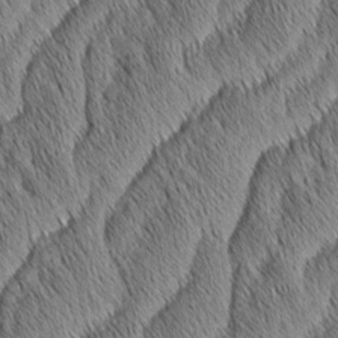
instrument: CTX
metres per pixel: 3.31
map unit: Aa
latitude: 6.7435
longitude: -130.6302
